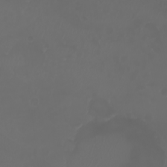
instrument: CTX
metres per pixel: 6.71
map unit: eHh
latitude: -3.7855
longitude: 19.9367
